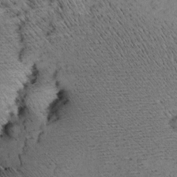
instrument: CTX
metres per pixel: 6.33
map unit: Aa
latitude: 8.7246
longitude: -140.6490
